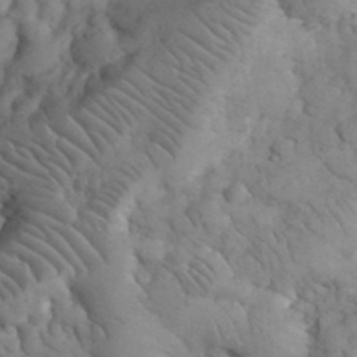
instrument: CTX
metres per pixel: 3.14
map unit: eHh
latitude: 32.7435
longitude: -66.6301
